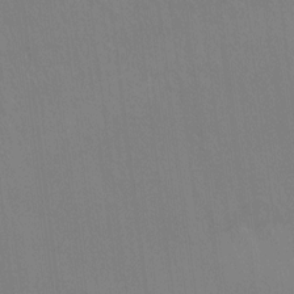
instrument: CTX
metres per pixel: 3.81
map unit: Ht
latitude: -9.3510
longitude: -38.7813
